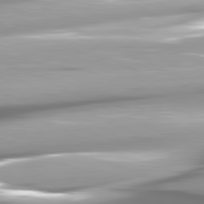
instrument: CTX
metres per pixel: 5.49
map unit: lApd
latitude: 81.0836
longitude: -146.5357
